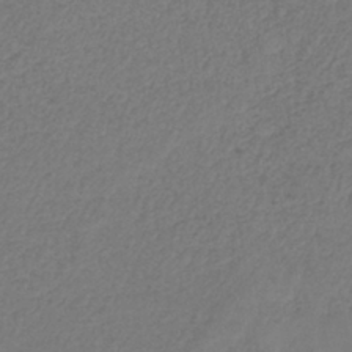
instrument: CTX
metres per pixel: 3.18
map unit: lHb
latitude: -39.0298
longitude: 73.6911
